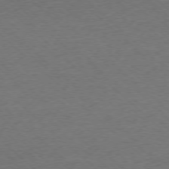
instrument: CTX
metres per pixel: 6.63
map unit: Ap
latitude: -77.1431
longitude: -93.3292
